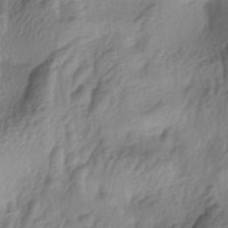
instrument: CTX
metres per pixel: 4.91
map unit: lAa
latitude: -4.5951
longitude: -123.6316
